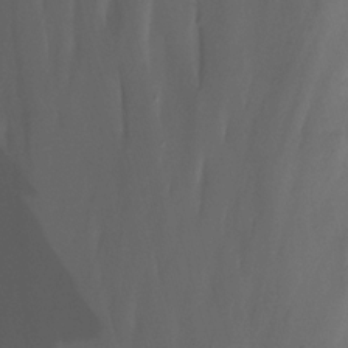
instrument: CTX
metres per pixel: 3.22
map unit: Nhu
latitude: -12.7463
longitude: -50.7813
